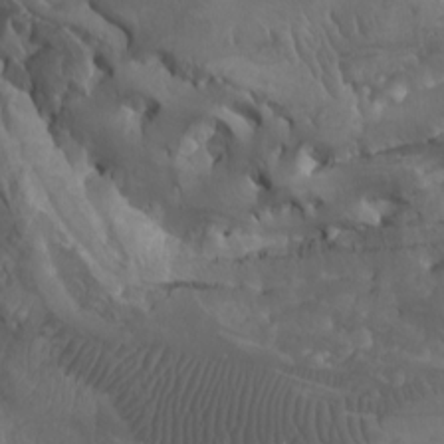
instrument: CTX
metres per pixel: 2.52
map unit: Nhu
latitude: -8.3495
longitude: -67.0458
